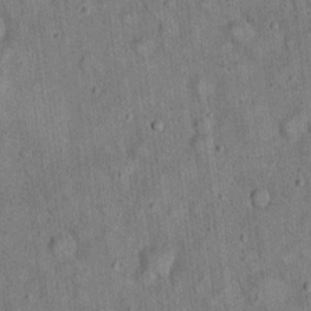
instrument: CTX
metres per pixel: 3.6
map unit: eHh
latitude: 19.7449
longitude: -60.9702
